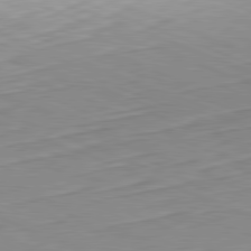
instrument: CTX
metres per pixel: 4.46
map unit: Hpe
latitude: -82.2361
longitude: 12.6519
